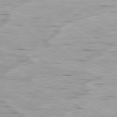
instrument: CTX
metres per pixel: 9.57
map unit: Ap
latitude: -80.2173
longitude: -72.2145
